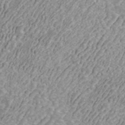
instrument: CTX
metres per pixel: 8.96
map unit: ANa
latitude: 42.7624
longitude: 25.6911
